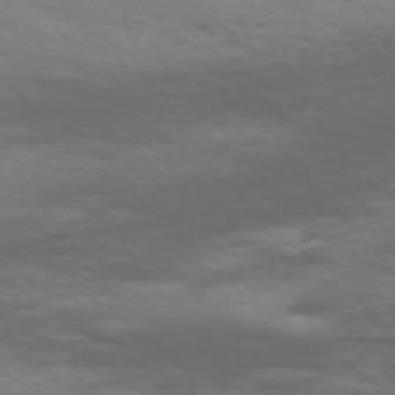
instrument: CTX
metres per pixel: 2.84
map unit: Nve
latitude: -59.4076
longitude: 56.0850
